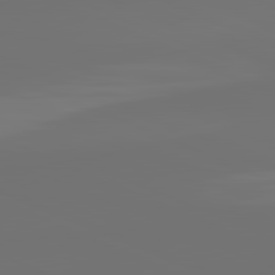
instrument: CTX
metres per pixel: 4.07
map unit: lApd
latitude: 81.9717
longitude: 155.8800
